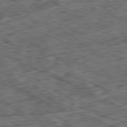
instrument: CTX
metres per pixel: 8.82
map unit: Ap
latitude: -80.9542
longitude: -72.7058
